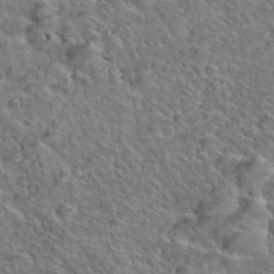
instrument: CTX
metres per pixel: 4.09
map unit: Hto
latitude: 38.6112
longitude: -44.7624
